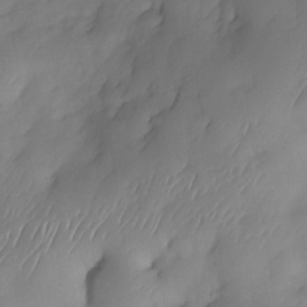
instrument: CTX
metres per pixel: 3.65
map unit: Nhe
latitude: -33.8045
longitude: -144.6112
